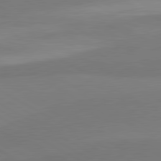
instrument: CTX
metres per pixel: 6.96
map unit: lApd
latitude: 81.1403
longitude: 159.4076
